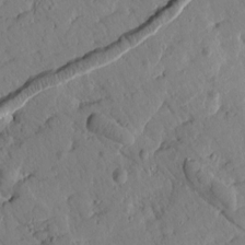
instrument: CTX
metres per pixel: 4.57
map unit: Htu
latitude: 1.5560
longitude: 177.8611
